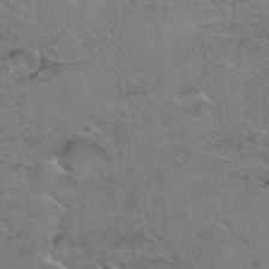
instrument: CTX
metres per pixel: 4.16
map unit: Hto
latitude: 36.7246
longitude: -46.0255
